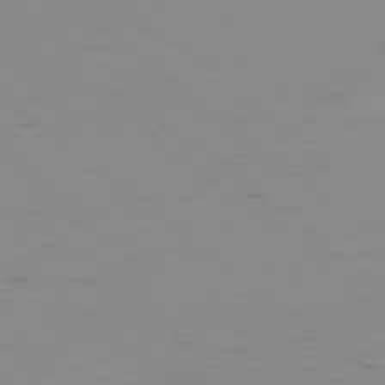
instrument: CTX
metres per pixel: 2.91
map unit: Hpe
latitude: -78.6896
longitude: 13.0864
